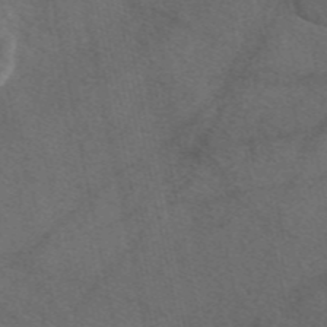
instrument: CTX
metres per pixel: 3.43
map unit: eAb
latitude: 47.9717
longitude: 111.3698
